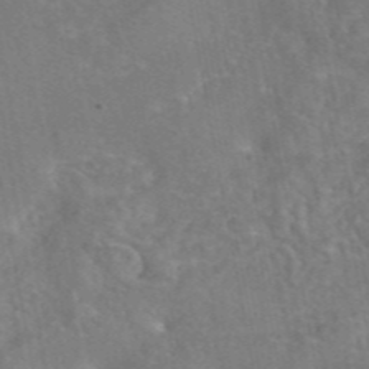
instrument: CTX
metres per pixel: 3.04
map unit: eAb
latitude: 45.5182
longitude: 108.1795
